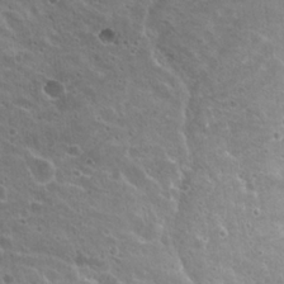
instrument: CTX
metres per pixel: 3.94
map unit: Hto
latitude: 20.0822
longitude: -34.1011
